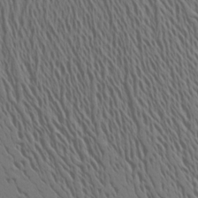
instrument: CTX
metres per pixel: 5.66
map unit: Aa
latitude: 17.3482
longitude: -144.9325
